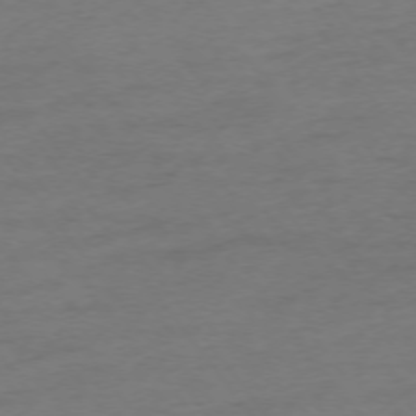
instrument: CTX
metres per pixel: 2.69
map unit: Ap
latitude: -74.8975
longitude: -73.0270
